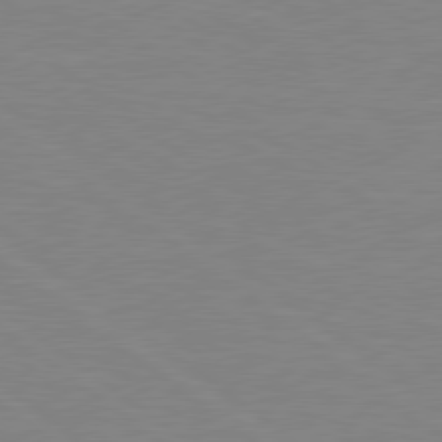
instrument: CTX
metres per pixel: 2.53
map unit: Hpe
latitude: 78.7624
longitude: -124.8758
